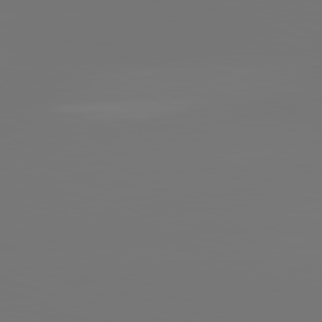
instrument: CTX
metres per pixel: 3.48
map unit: lApd
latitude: 81.5749
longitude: -152.8380
